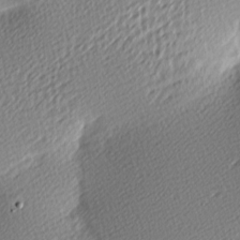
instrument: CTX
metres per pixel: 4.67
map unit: lAa
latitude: -10.0661
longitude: -125.9906
